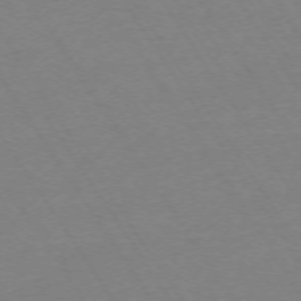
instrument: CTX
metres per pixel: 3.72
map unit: Ap
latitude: -73.8233
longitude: -82.1011
